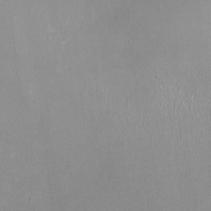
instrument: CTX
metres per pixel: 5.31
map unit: HNhu
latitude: -1.5022
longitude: -0.4979
